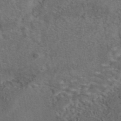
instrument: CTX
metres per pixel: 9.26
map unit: eAb
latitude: 43.6883
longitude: 110.7274
